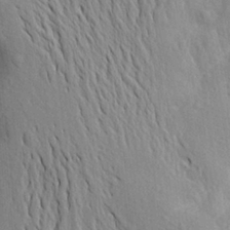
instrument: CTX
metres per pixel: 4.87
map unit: Aa
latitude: 18.5545
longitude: -149.4804
